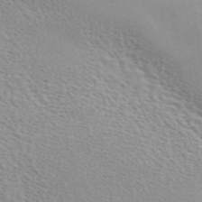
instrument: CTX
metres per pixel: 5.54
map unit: ANa
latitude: 45.5182
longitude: 26.1416
